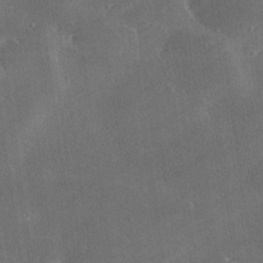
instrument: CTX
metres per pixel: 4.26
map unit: lHvf
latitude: 31.7450
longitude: -92.8569
